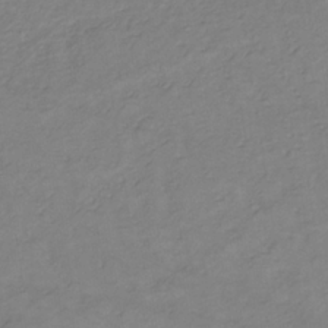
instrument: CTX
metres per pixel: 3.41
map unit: lHb
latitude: -34.8219
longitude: 72.4440
